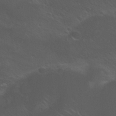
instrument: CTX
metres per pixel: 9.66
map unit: Nhu
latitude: 24.3278
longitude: -52.7246
